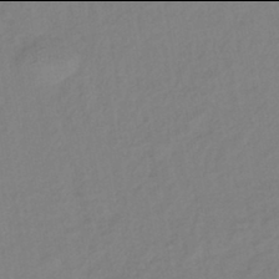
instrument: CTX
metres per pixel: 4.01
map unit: lHb
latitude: -42.0094
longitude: 74.8219
